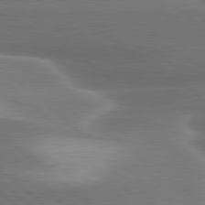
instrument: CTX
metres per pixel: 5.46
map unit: lApd
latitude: 79.8395
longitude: -116.7624
